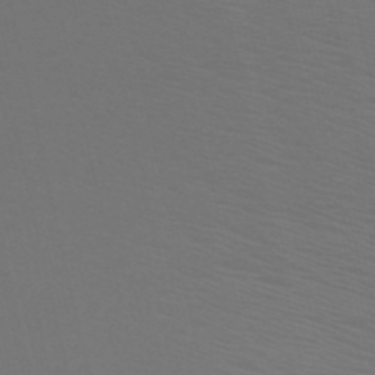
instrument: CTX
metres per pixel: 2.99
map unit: HNb
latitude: -51.4454
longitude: -44.8947
